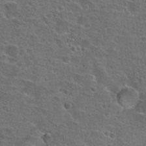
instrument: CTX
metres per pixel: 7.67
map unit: Hto
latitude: 22.2333
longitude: -45.8394
